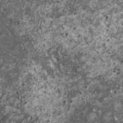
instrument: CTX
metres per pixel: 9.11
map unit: HNhu
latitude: 0.0822
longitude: 3.6910
